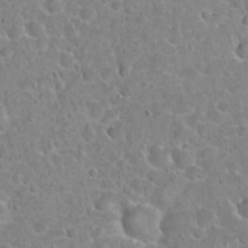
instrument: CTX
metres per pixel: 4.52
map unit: Hto
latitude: 21.1214
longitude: -47.7072
